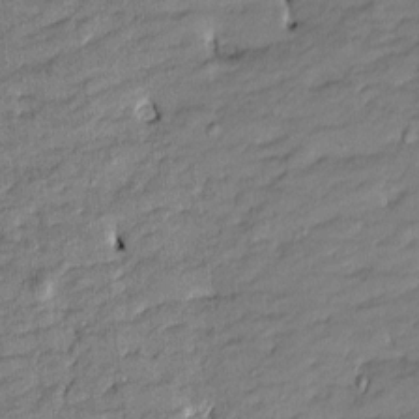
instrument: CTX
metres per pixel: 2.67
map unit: Htu
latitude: -8.6707
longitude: 177.1431
